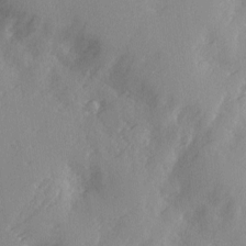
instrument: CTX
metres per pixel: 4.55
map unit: Ave
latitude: 2.2144
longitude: -111.1214
